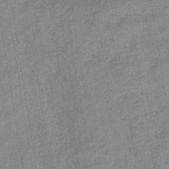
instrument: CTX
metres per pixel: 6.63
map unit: lHb
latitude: -36.8408
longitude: 73.7477
